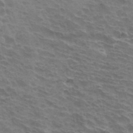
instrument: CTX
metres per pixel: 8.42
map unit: Hto
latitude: 33.5182
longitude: -42.9703
